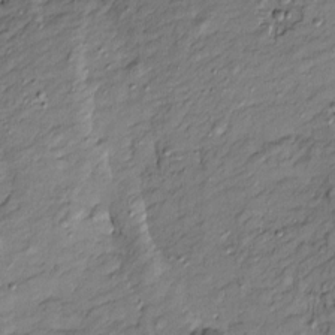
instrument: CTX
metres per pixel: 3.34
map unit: Htu
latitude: -8.6329
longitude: 177.4832
